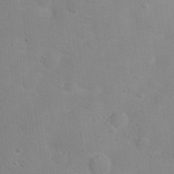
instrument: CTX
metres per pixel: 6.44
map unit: Hto
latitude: 17.8772
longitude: -39.4048
